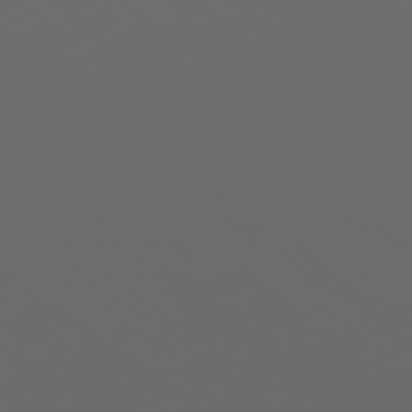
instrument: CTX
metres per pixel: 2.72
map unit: Hpe
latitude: 77.9150
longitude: -179.8584
